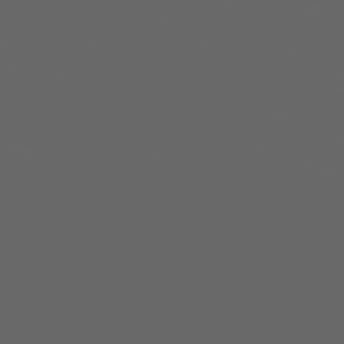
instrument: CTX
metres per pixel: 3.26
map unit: Hpe
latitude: 75.2915
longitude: -127.9528
